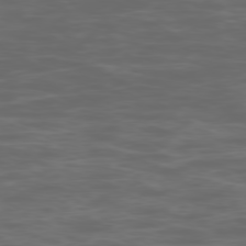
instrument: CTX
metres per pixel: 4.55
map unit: Ap
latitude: -78.8975
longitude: -75.1592
